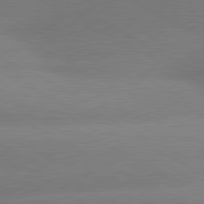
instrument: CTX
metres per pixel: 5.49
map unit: lApd
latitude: 80.5546
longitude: -151.3103
